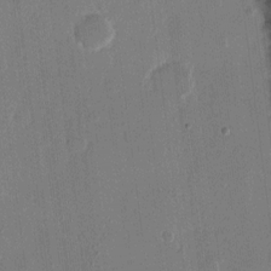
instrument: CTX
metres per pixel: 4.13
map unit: eHh
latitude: 12.0444
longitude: -70.3845
